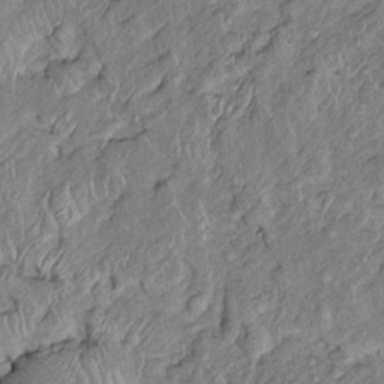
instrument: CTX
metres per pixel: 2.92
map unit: Htu
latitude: -5.9367
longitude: 155.1431
